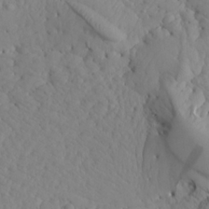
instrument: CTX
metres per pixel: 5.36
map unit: Aa
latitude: 17.2537
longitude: -143.8772
